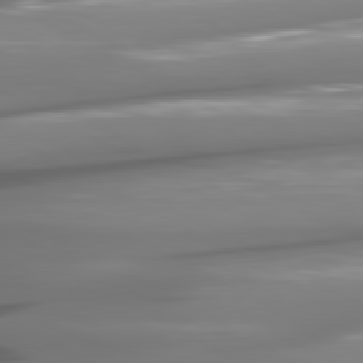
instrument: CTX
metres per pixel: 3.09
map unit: lApd
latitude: 80.7624
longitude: -144.5357
